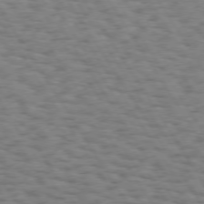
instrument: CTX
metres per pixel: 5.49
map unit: Hpe
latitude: 73.3671
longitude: -140.2522
